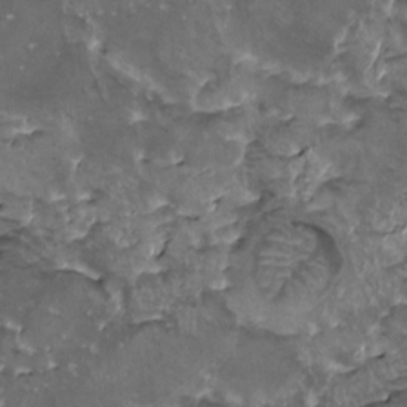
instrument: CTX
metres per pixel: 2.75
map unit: HNhu
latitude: 3.4804
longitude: 6.1228
